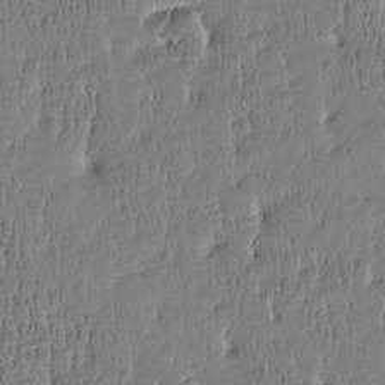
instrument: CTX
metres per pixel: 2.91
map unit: Htu
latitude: -4.5762
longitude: 175.6910
